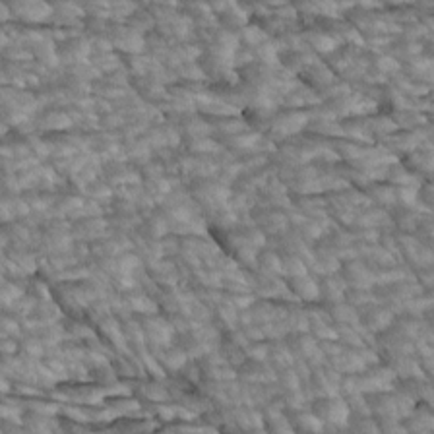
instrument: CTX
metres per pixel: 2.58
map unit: Htu
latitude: 2.4601
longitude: 143.5777
